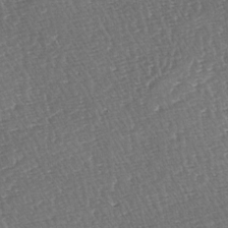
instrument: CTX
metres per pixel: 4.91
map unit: lAa
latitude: -3.4454
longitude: -123.2348
